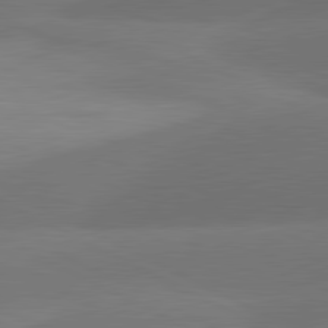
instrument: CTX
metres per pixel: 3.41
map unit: lApd
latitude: 81.2159
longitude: 127.2753
